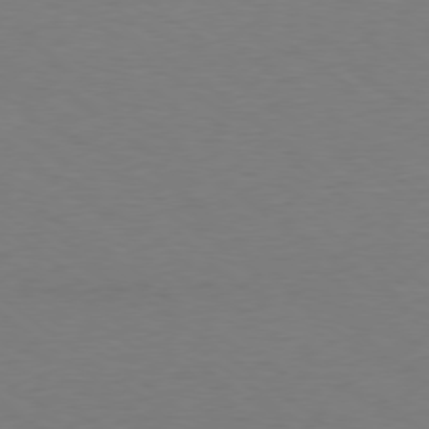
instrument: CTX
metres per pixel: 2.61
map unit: Ap
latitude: -78.9163
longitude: -68.6491
